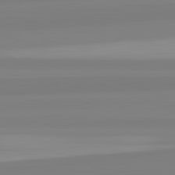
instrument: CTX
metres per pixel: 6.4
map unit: lApd
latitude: 82.4412
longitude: 175.4076
